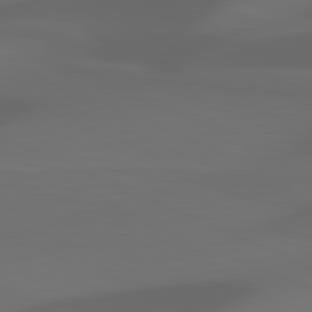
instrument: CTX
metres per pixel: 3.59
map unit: lApd
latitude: 81.3482
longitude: 122.4251
